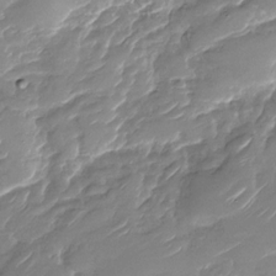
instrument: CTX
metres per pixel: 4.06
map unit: Nhu
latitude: -30.1039
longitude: -71.8583
